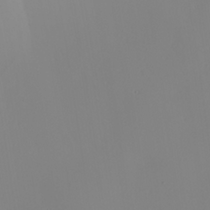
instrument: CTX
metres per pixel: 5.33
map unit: lAvf
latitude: 25.6882
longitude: -111.1214
